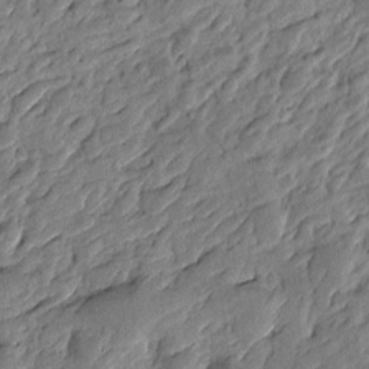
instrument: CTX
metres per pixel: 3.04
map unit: Htu
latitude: -3.4454
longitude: -179.9150
